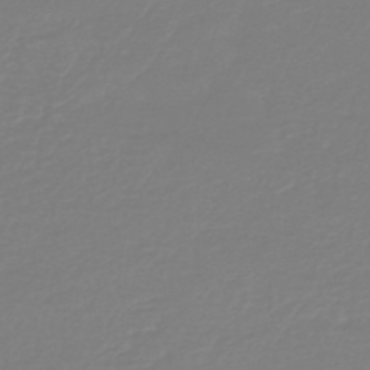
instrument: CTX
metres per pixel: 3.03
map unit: HNb
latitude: -46.4251
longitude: 54.4251
